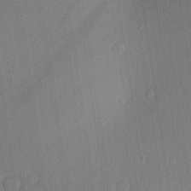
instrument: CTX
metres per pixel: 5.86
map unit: Aa
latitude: 21.0648
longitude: -139.1592
